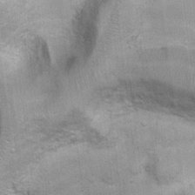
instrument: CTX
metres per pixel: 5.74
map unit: Ht
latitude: 4.4979
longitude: -21.9528
